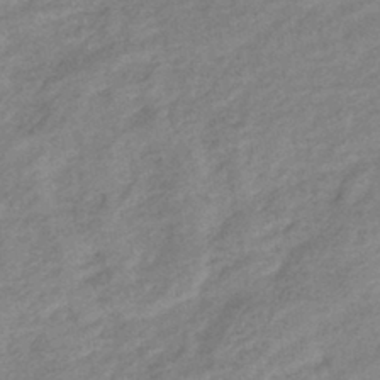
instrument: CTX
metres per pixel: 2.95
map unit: eHb
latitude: -41.3509
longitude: 83.6722
